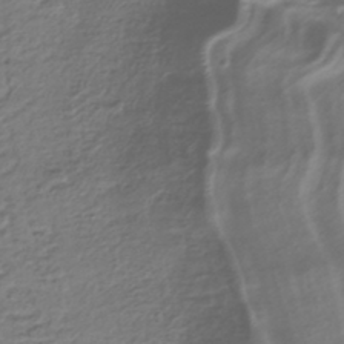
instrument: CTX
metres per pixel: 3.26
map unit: HNhu
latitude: -41.4076
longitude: 99.9745
